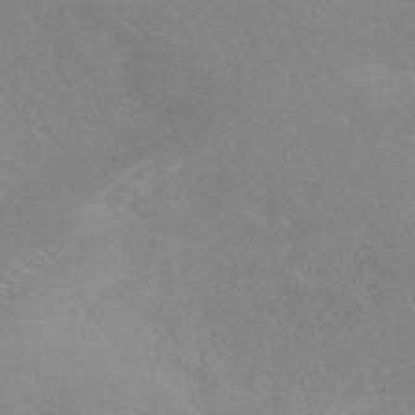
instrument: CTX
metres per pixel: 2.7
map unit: HNhu
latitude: -40.8030
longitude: 93.7100
